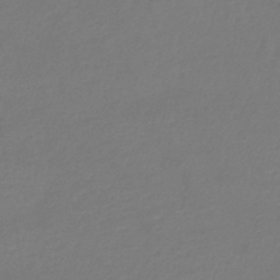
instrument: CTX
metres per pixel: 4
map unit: lHb
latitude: -42.5573
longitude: 81.1620
